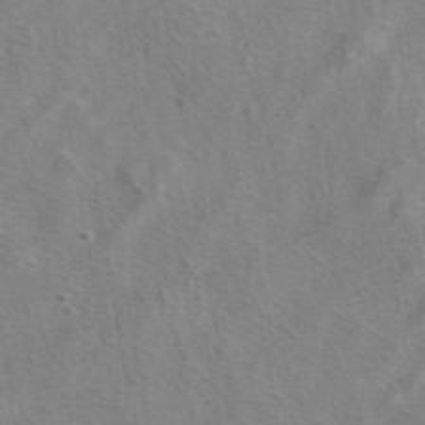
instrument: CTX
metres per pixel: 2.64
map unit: eAb
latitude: 41.4048
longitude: 104.6329
